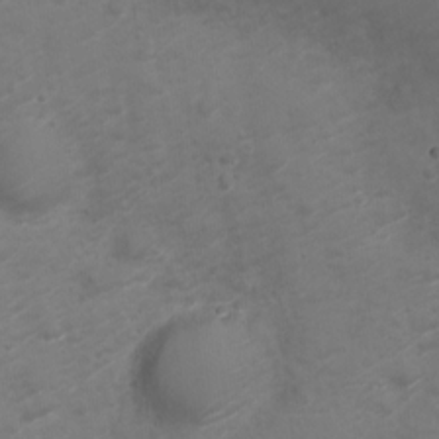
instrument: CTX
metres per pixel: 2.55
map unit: Nve
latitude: -20.6329
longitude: 106.2551
